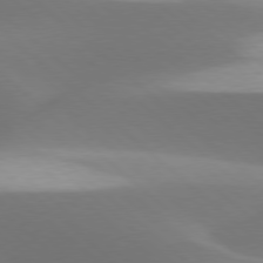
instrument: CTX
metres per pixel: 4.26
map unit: lApd
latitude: 77.8961
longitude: -51.1592
